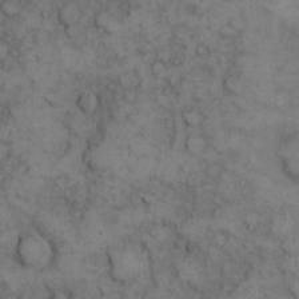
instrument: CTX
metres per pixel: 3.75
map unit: eHh
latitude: 12.5546
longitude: -63.4049
